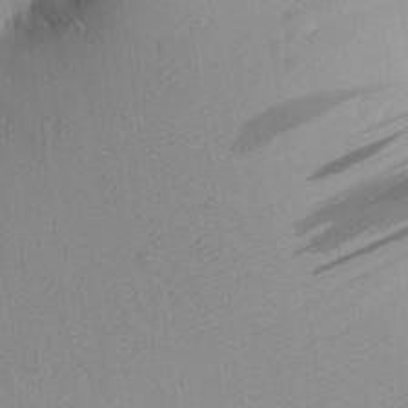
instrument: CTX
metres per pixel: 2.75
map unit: Aa
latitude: 25.1403
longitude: -144.8380
